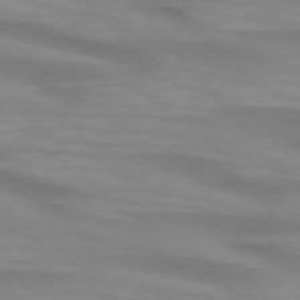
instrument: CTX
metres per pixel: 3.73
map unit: lApd
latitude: 74.6679
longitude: -60.2333
